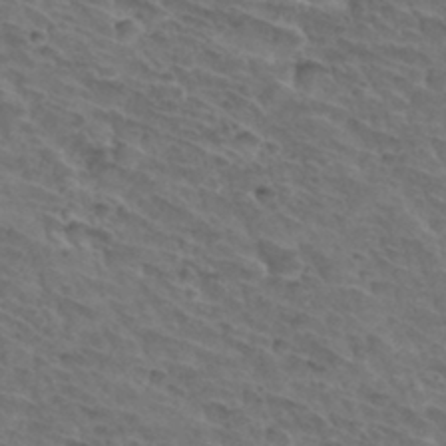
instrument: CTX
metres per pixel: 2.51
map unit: Hto
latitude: 32.8380
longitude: -46.2523
